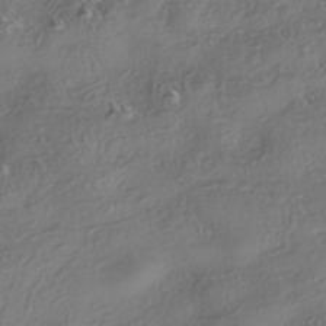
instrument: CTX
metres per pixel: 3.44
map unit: eHh
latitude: -42.4062
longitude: 121.7288
